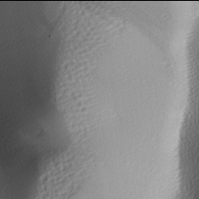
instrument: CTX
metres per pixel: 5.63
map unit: lAa
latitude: -6.0094
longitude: -122.9325
